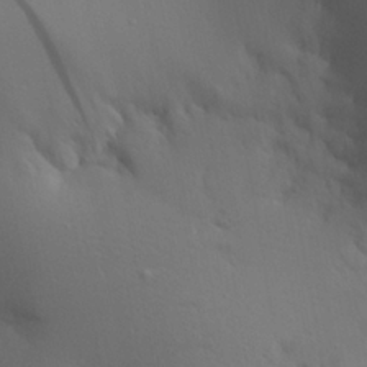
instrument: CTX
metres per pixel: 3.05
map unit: Aa
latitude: 21.3482
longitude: -142.5546
